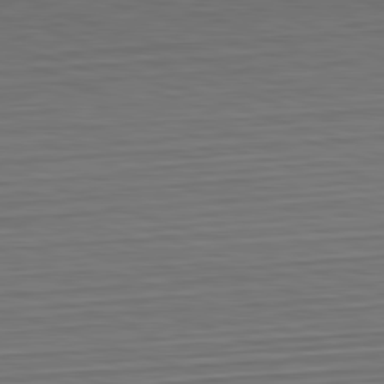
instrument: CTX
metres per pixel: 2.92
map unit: Hpe
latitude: -82.6140
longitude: 14.5574
